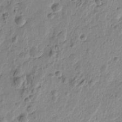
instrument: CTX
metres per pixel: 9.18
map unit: Htu
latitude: -0.6519
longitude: -177.6883
